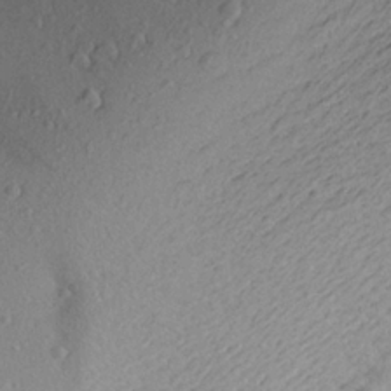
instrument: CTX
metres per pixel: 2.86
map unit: Aa
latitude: 22.3656
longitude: -149.2159
